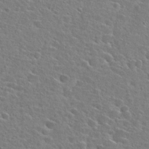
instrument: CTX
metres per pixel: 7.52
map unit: Hto
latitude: 26.1011
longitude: -47.9717
